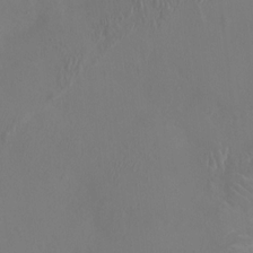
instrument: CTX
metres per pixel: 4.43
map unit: HNhu
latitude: 7.2159
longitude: -6.4034
